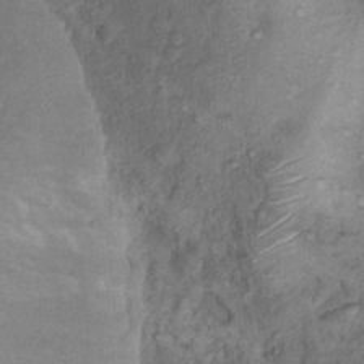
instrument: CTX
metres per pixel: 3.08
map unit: Nhu
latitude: 13.1592
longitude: -28.5168
